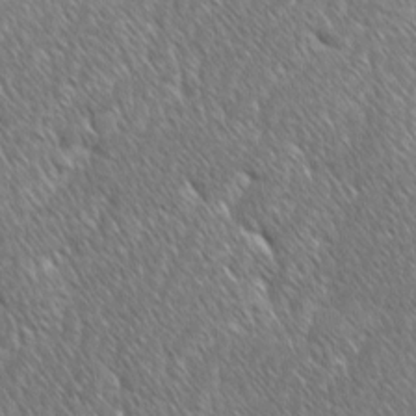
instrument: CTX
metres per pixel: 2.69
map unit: lAvf
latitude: -1.8234
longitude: -114.9135
